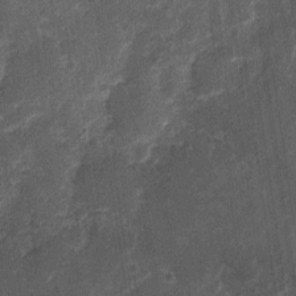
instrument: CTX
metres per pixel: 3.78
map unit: Nhu
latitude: 3.3292
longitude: -16.6490
